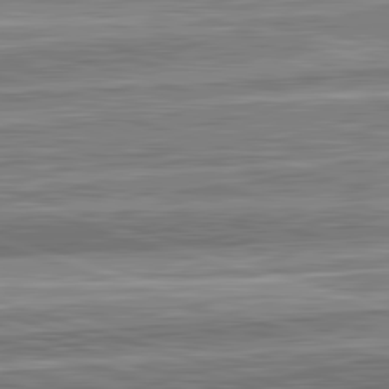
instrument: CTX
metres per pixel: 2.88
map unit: lApd
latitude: 82.8002
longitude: 167.1242
